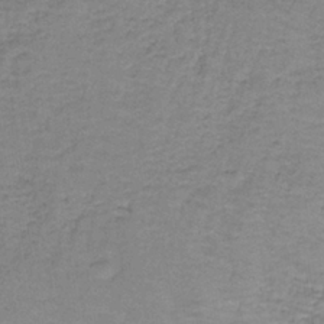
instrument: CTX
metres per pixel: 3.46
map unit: eAb
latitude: -36.2928
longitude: 52.5573
